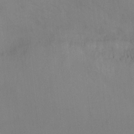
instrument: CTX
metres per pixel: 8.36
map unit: Ht
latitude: -4.8786
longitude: -25.8583
